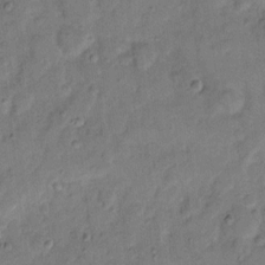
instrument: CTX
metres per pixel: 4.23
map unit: eHh
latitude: 11.7072
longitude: -64.7246
